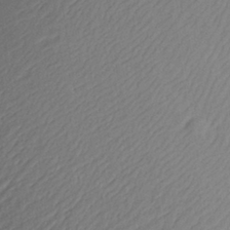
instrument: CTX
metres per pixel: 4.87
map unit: Aa
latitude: 29.6883
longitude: -135.9150
